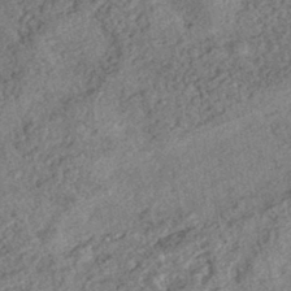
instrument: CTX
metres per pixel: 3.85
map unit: HNhu
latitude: -43.5777
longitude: 100.1605
